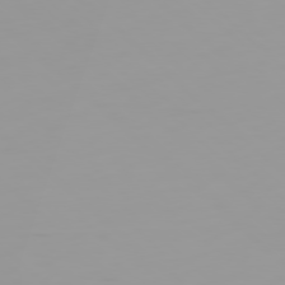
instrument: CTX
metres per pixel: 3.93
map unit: Ap
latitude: -79.5210
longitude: -69.7639
